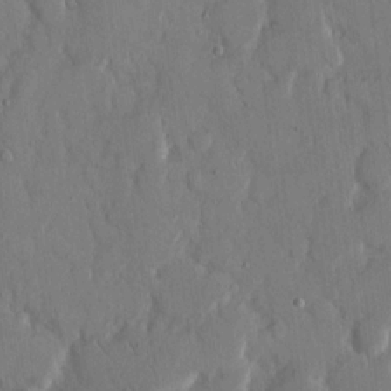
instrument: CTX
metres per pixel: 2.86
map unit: eHh
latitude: 13.9150
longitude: -70.2333
